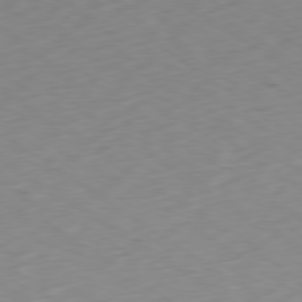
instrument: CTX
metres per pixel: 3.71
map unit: Ap
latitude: -79.6155
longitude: -72.6113
